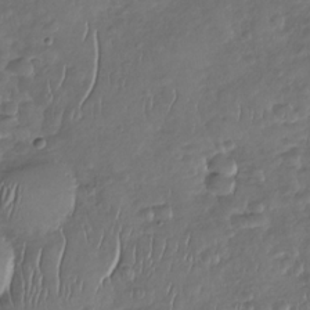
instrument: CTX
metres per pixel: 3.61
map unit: Nhu
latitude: -30.7652
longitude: -61.0080
